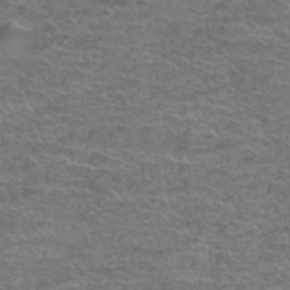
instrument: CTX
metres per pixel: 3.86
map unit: Hto
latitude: 38.3278
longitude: -42.3089
